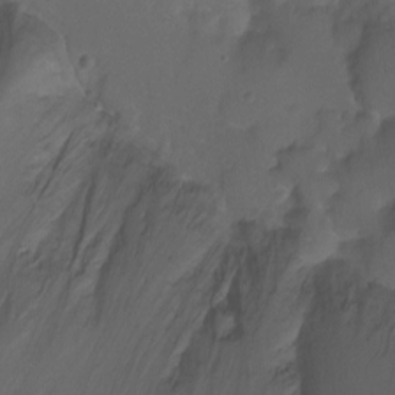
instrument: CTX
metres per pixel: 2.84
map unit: Nhu
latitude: -7.5966
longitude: -45.5182
